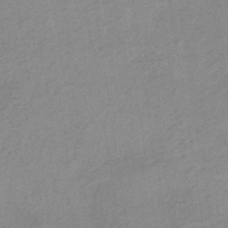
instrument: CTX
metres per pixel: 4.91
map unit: HNb
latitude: -33.4644
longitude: 63.5021
